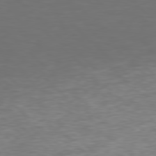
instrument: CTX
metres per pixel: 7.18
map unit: Hpe
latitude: 77.8961
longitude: -168.1578
